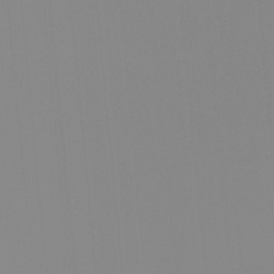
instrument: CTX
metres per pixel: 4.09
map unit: Ht
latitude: -13.6911
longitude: -51.0269
